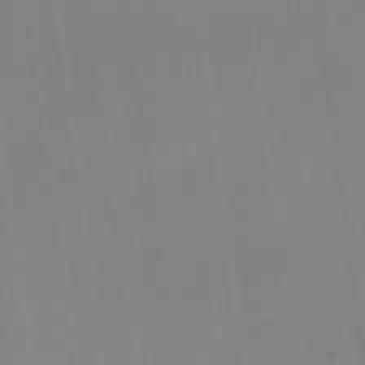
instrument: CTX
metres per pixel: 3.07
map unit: eHh
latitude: -8.6329
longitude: -68.3278
